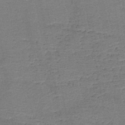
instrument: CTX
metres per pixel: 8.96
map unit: HNb
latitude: -48.8408
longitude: -42.5357
